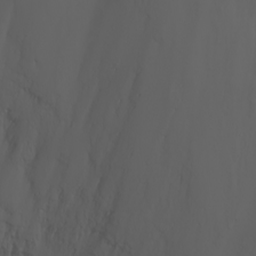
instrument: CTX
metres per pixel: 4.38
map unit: Nhu
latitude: -7.8611
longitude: -84.9892
